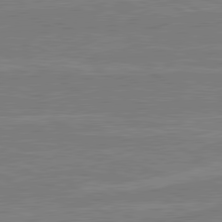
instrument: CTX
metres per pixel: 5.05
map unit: lApd
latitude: 80.5735
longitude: 168.8786
